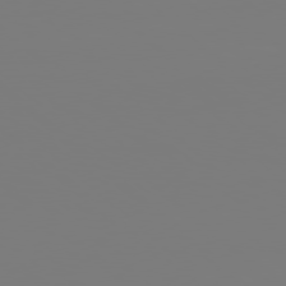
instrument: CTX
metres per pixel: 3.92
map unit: Hpe
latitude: 78.3656
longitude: -137.7072
